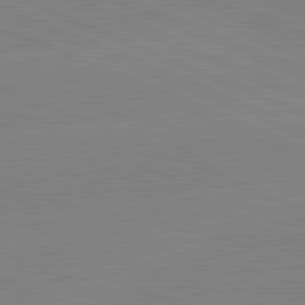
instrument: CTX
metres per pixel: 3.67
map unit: lApd
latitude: 81.8961
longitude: -156.5356
